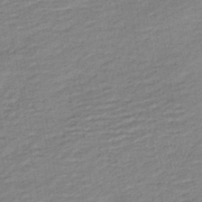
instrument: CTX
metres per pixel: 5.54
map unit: HNb
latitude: -41.1620
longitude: 50.8219
